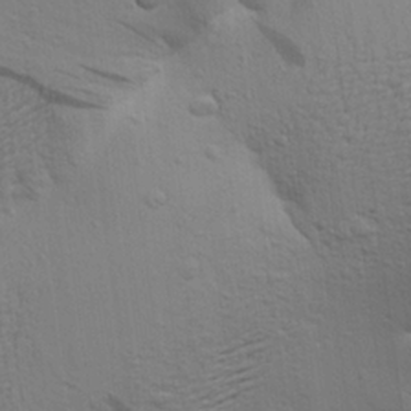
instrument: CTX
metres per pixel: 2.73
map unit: Aa
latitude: 23.3859
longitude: -150.2144
